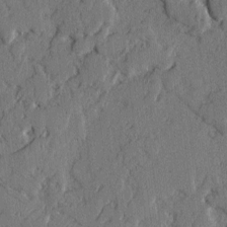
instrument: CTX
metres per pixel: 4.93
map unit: lAvf
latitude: -2.2361
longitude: -107.5749
